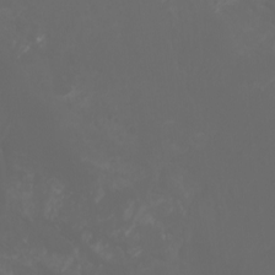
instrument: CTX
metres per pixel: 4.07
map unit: Aa
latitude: -7.5021
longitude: -79.1592
